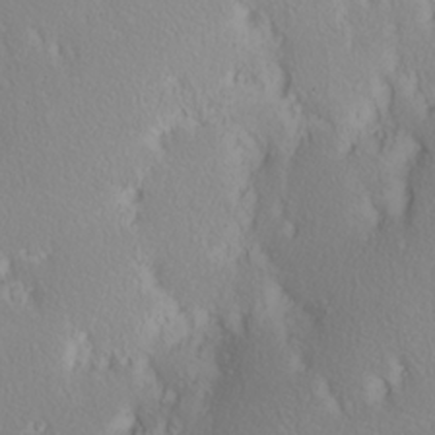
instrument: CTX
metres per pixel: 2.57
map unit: eHh
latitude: -2.2361
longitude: 20.6140
